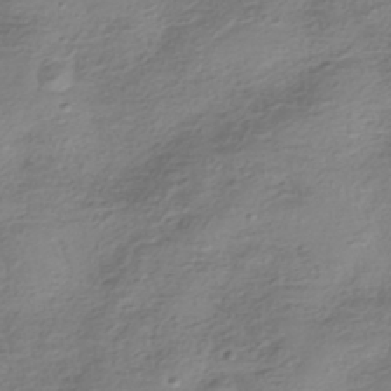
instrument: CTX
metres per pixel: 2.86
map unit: HNhu
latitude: -41.2376
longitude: 99.7100
